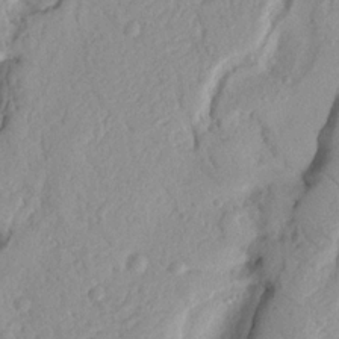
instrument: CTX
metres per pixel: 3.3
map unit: Nhu
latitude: 19.8205
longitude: -77.1403
